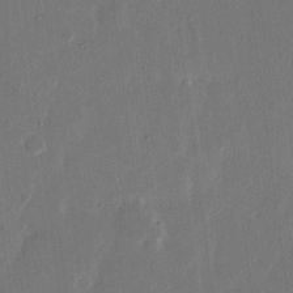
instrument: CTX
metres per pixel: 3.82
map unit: eHh
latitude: 13.8583
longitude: -69.0270
